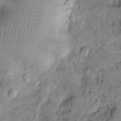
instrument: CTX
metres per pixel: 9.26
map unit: Ht
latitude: -1.8801
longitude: -13.5749
